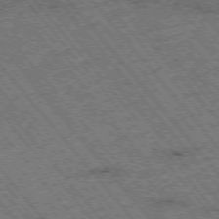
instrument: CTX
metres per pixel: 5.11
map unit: Hpe
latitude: -75.7667
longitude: -20.1011
